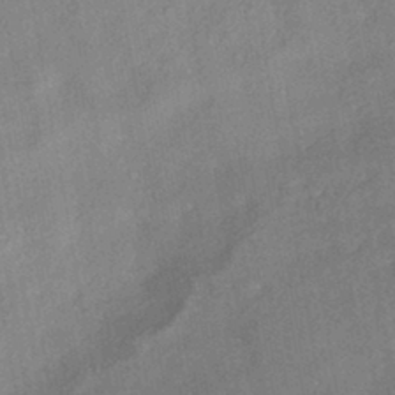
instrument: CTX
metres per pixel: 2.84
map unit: HNhu
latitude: -42.4817
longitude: 91.8423
